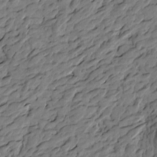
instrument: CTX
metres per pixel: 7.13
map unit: Htu
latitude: -2.3117
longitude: -178.7624
